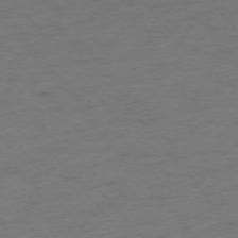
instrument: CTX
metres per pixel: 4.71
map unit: Ap
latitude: -75.4455
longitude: -66.2711
